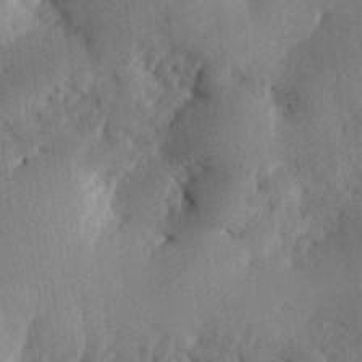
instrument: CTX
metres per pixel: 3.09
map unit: eHh
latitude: 28.2333
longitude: -79.5560
